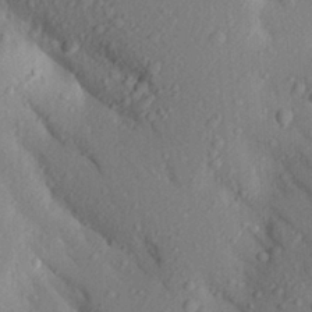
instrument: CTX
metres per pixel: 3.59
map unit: Aa
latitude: 24.5356
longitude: -150.5168
